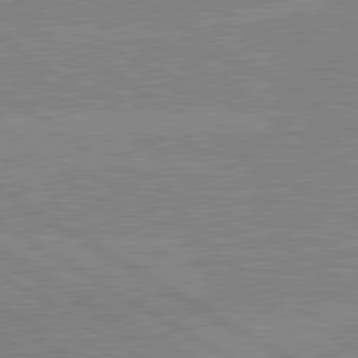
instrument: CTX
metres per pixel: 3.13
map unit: lApd
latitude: 80.3467
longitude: -125.5749
